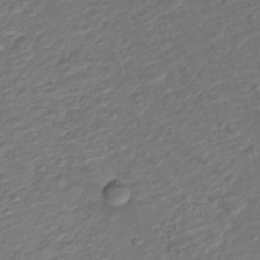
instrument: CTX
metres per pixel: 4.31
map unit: Nve
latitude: -19.5399
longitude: 106.1606
